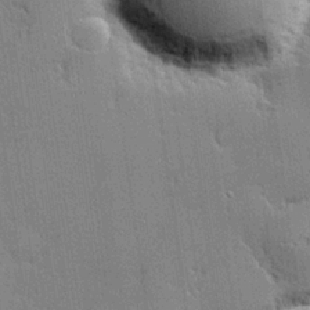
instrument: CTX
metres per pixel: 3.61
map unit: lHvf
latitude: 20.0822
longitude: 143.1242
